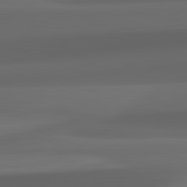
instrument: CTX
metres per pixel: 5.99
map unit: lApd
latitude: 82.3089
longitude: 143.3698
